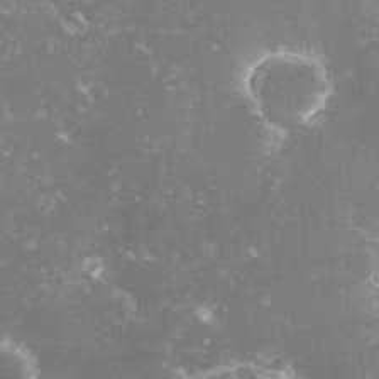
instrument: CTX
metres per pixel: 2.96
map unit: lHvf
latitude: -15.0298
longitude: -100.6302
